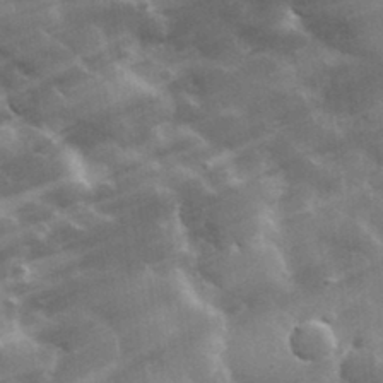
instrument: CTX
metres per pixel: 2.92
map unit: lHvf
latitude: 32.7813
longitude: -92.4223
